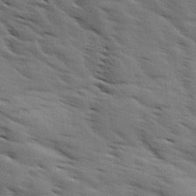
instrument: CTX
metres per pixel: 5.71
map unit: Ave
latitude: 11.7450
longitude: -106.2334
